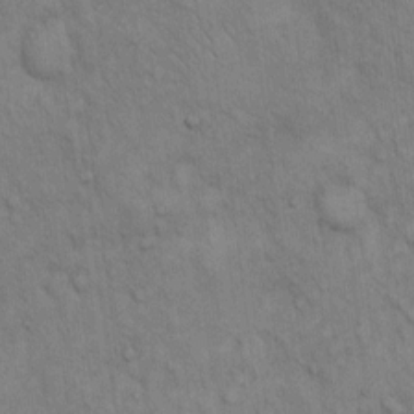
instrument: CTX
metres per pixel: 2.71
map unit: Hto
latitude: 13.0648
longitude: -60.7246
